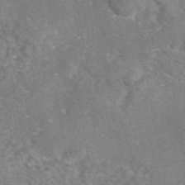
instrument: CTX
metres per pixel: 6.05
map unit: eAb
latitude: 45.7638
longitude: 107.5022
